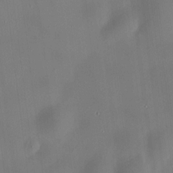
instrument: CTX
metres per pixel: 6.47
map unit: HNhu
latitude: 9.6883
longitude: 10.1606
